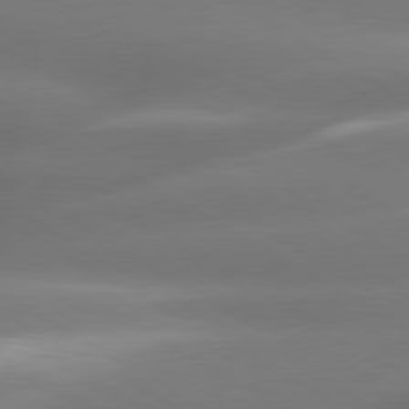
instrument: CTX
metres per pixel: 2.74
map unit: lApd
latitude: 80.0255
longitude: -138.6868
